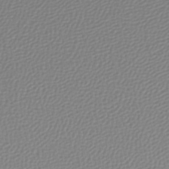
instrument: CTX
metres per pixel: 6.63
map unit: lHb
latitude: -46.5951
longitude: 72.5007
